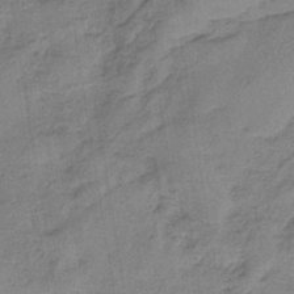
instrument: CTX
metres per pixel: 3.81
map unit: HNb
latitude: -34.2550
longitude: 57.3321
